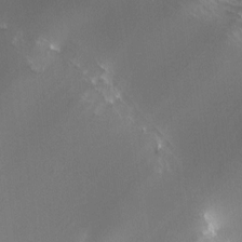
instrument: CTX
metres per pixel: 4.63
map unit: HNhu
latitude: -0.1606
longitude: -4.3467
